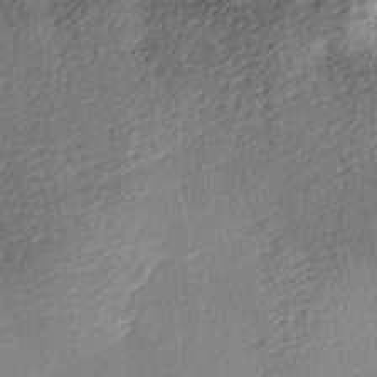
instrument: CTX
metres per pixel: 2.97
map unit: lAa
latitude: -8.9731
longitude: -125.4615
